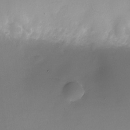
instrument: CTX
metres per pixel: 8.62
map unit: Nhu
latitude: -28.2740
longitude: -78.8569
